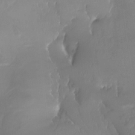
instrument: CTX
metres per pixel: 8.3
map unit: Aa
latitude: -7.8044
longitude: -78.7247
